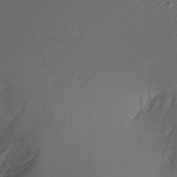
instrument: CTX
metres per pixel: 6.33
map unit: eHh
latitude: -3.7477
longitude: -79.8773
